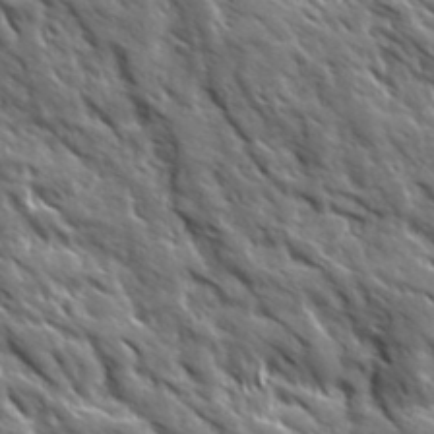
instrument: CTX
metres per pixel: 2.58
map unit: Ave
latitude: 19.6127
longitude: -135.2159
